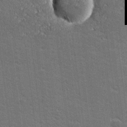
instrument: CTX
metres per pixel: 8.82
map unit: lHvf
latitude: 27.2159
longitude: 141.2943
